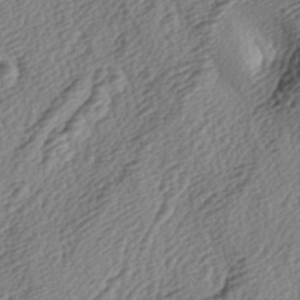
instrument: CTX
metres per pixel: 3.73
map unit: lAa
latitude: -3.9178
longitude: -123.2915
